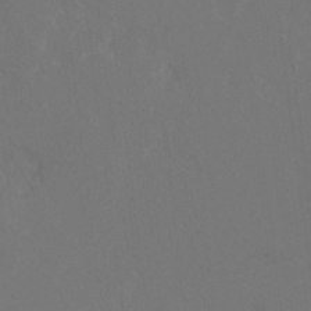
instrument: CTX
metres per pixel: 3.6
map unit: Hto
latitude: 6.5357
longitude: -34.8002
